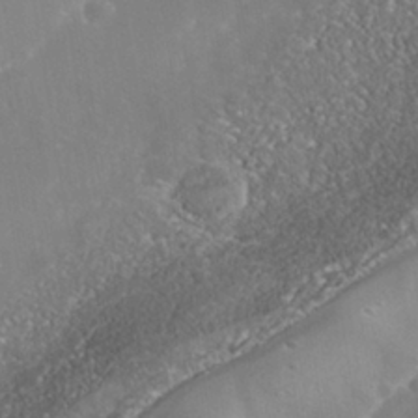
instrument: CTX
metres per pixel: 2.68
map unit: Nhe
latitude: -39.1053
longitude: -117.6694
